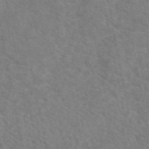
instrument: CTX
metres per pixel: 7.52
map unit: eAb
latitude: 50.2333
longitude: 111.2942
